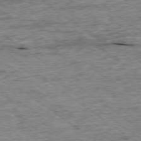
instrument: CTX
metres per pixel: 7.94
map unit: Ap
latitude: -78.8219
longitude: -85.5938
